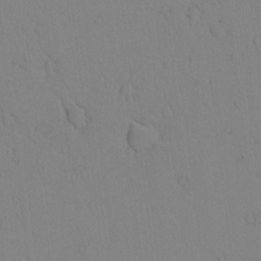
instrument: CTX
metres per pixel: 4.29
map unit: lAvf
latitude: 8.2523
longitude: 169.5399
